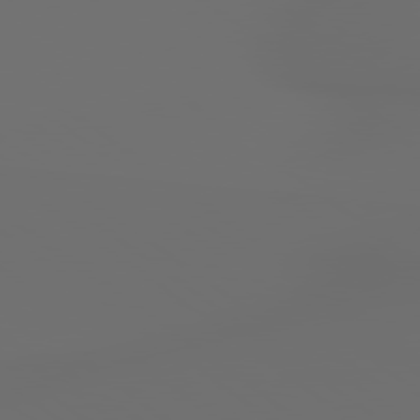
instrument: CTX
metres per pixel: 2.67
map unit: lApd
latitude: 79.2159
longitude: 176.8030
